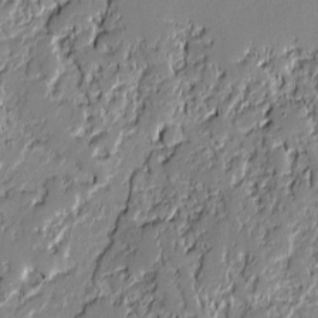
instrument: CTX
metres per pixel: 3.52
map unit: lAvf
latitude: -0.9920
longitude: -108.3278
